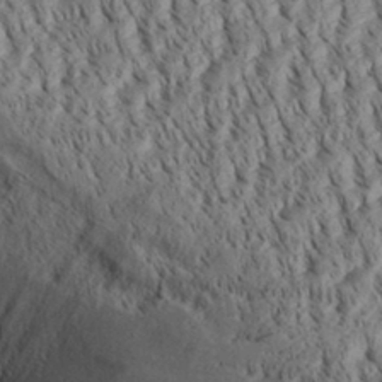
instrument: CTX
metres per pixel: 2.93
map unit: Aa
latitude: 30.3279
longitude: -138.2333
